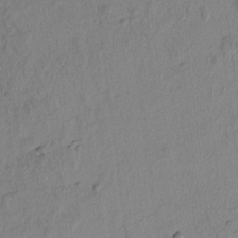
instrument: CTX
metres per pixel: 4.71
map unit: lAvf
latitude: 7.2159
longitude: 165.4455
